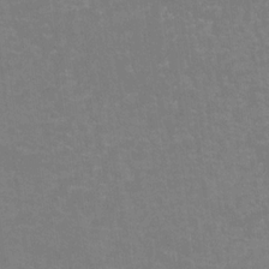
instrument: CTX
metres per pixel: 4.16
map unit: Htu
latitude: -12.2173
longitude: -72.6491
